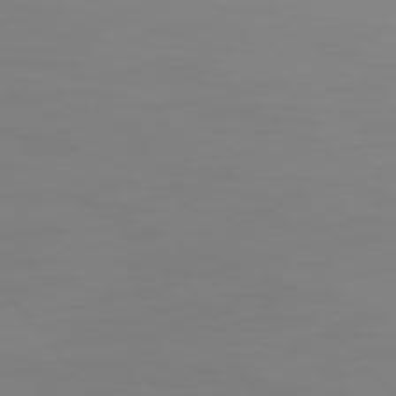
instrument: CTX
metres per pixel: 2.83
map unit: Hpe
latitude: 74.9514
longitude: -127.1025
